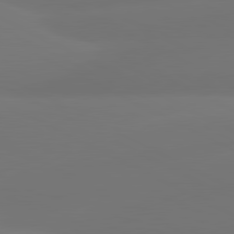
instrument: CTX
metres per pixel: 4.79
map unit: lApd
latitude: 80.9703
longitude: -164.3845
